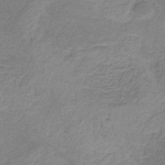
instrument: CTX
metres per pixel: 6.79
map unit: HNb
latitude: -31.9367
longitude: 61.3132
